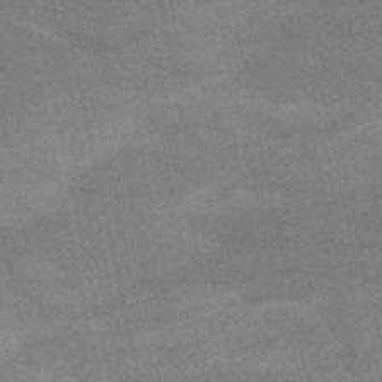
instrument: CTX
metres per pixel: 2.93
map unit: HNb
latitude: -53.1620
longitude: -46.2712
